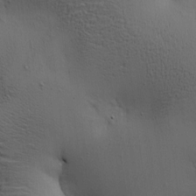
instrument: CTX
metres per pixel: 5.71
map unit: lAa
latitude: 5.2159
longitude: -112.9703
